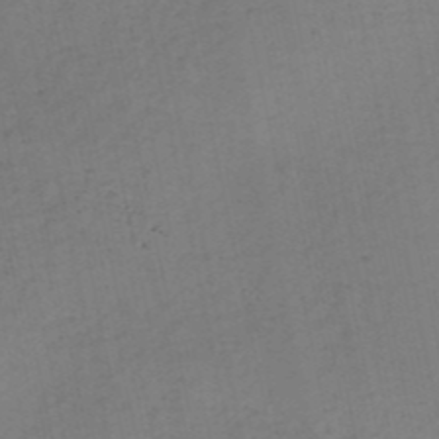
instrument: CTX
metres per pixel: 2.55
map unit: HNb
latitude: -51.5588
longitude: -53.3671
